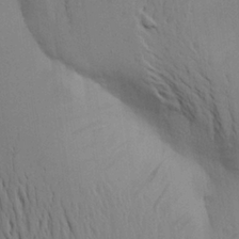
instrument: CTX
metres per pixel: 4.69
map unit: Aa
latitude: 24.3467
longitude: -148.6113
